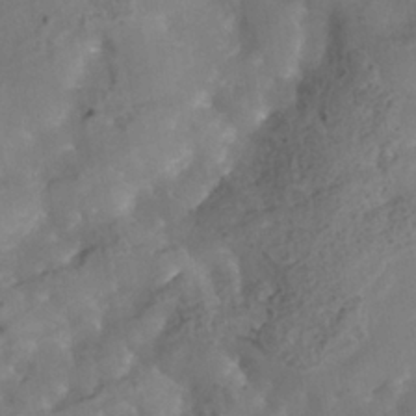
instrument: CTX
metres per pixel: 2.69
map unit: Nhe
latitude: -38.0472
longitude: -117.7828
